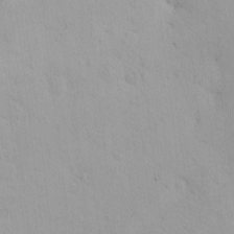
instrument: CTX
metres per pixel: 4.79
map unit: eHh
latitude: -1.4644
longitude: 19.4454
